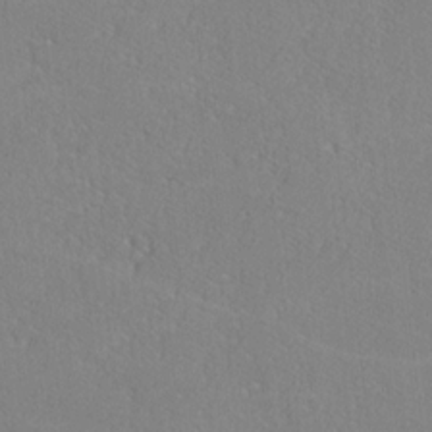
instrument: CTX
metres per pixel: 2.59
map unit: lHvf
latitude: -12.7841
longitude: -102.1200
